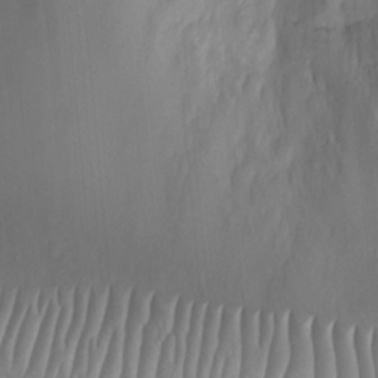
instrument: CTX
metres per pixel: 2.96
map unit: Ht
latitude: -4.1039
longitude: -15.3104
